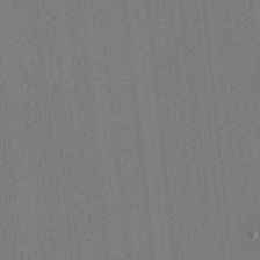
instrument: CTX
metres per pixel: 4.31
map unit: eHh
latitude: 19.4048
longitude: -68.1011
